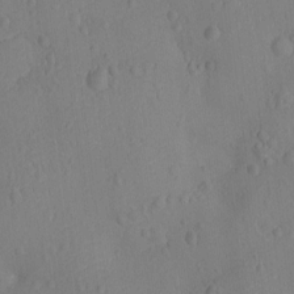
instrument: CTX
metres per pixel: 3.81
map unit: Ht
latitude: -10.1606
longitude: -22.6679
